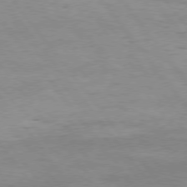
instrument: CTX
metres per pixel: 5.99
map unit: Hpe
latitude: 75.0836
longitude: -143.5182
